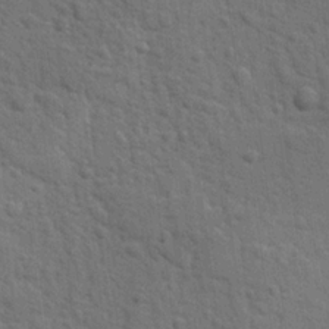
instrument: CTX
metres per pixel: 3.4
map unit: lAvf
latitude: -8.6896
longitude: -120.6680
